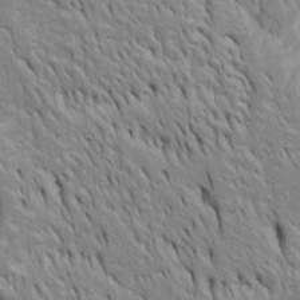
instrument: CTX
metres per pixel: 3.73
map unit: Htu
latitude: -4.5573
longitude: 151.3698
